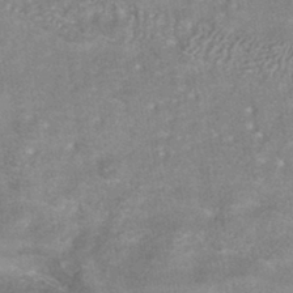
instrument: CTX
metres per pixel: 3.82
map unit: HNhu
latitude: -42.4440
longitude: 91.5588
